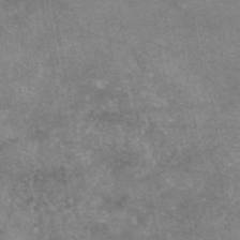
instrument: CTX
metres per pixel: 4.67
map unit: eAb
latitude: 46.1956
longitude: 123.6155
